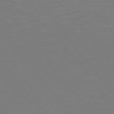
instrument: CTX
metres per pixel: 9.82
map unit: Hpe
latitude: 75.2726
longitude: -123.5749
